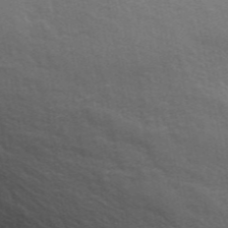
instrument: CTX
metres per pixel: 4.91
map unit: ANa
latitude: 48.4601
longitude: -76.9513
